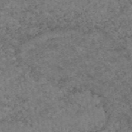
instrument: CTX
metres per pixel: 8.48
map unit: eAb
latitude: 47.7261
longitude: 113.4077
